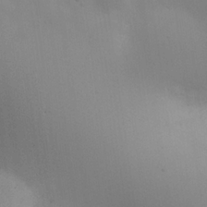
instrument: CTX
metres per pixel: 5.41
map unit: eHh
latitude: 25.6504
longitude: -70.0822
